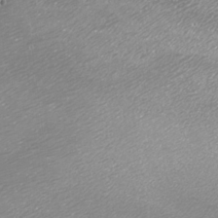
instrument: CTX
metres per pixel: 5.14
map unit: Nhu
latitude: -7.2376
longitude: -91.8394
